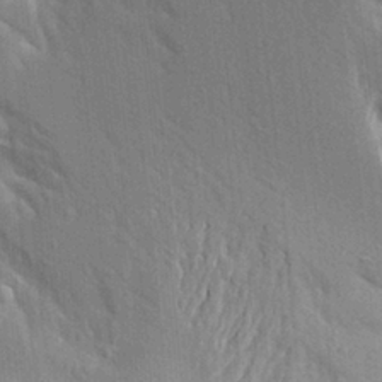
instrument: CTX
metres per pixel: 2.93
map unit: Aa
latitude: 17.2537
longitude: -149.2348
